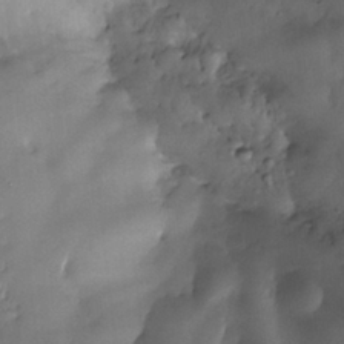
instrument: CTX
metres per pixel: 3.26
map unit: eHh
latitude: -23.2943
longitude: 15.9178
